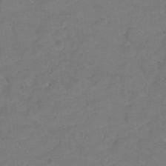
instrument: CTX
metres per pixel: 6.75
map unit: Hto
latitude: 3.3859
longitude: -33.0081
